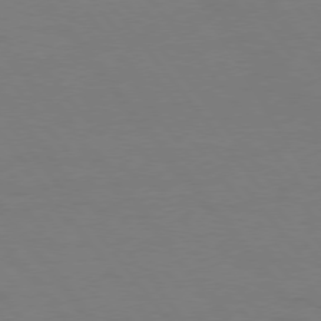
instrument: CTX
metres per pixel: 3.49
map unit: Hpe
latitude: 75.5371
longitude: -140.7624
